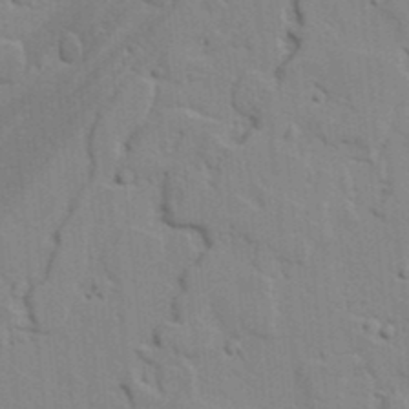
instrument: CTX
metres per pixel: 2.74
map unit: lAvf
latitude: 25.2348
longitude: -110.8947
